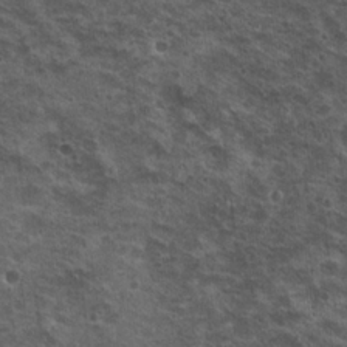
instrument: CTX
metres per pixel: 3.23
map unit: Nhu
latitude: 19.8961
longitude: -31.5938
